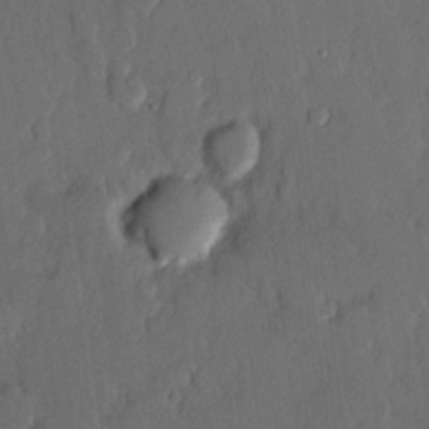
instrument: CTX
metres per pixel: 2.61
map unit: lHvf
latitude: 20.0633
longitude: 146.3495
